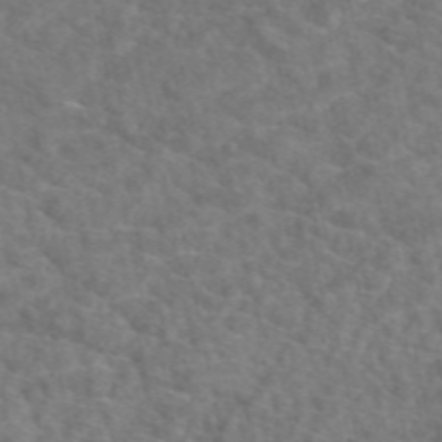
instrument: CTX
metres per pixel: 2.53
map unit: eAb
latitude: 49.3482
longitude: 111.2187
